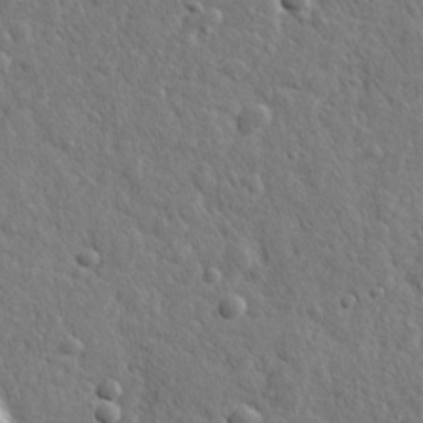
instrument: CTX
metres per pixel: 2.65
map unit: lHvf
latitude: 23.6316
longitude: 143.8989
